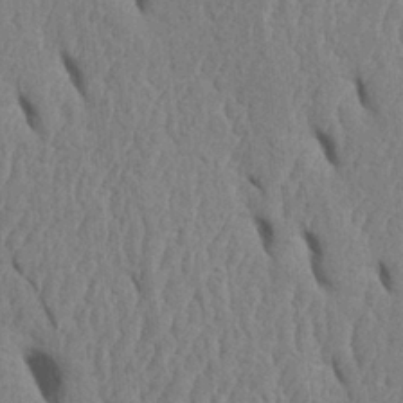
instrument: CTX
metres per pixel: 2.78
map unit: Htu
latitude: 1.8394
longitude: 148.9164
